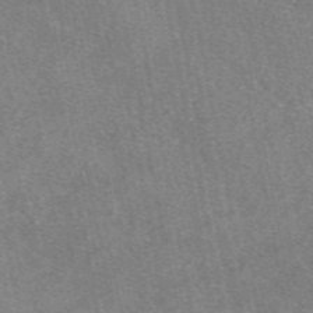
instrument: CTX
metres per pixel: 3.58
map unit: eAb
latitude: 48.7057
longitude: 108.1606
